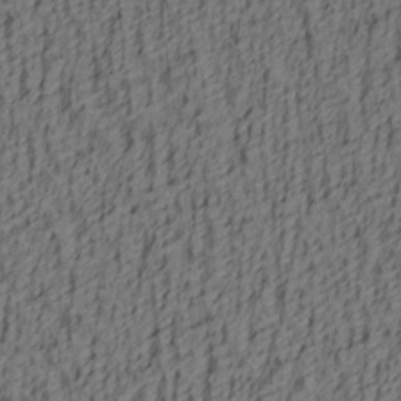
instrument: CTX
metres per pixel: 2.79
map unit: lAa
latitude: 4.5357
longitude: -114.2900
